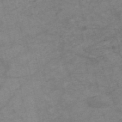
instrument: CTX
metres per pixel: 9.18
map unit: HNb
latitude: -54.1039
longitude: -43.4049
